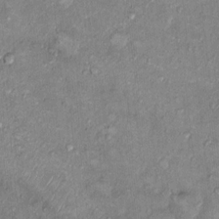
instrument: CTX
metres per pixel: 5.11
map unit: Ht
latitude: 9.7828
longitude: -37.6694
